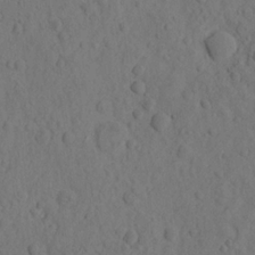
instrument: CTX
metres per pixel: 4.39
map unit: eHh
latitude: -1.3321
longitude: 18.1606
